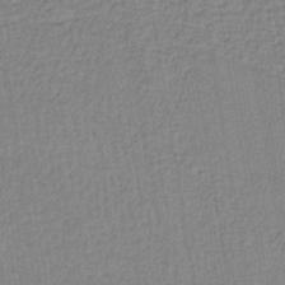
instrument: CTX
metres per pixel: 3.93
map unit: lHb
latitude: -40.4440
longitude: 60.6330
